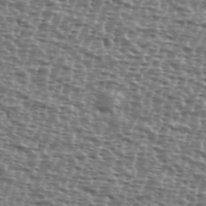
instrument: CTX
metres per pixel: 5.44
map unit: Ave
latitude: 38.8191
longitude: -111.8961
